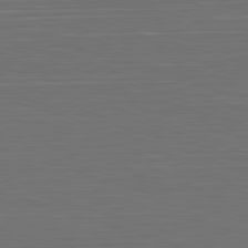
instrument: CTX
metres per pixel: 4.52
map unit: Hpe
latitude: -82.8219
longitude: 11.2565
